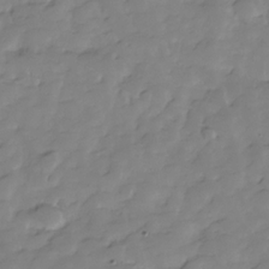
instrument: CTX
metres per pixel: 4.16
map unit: Hve
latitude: -28.9164
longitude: 91.5399
